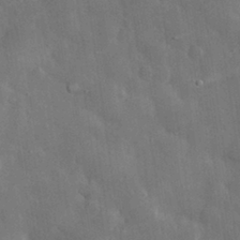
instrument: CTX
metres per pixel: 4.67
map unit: eHh
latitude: 29.7260
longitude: -79.0270
